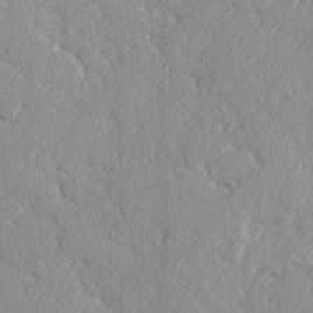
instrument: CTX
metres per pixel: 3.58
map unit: lAvf
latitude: -4.9919
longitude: -109.2537
